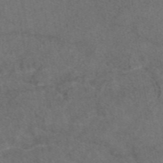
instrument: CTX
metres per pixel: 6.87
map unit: eAb
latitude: 47.6883
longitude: 110.0850
